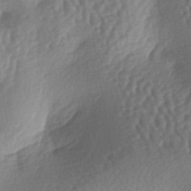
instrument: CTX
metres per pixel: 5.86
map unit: lAa
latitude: -5.9367
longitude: -126.8002
